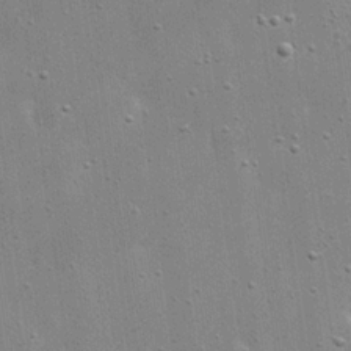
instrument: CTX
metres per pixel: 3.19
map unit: eHh
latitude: 21.5371
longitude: -67.2914
